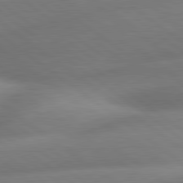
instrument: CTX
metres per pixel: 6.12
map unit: lApd
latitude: 80.5357
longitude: -160.8191
